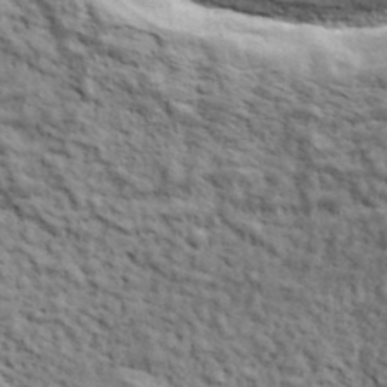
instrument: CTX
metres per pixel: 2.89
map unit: lHvf
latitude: 39.0269
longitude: -88.8191
